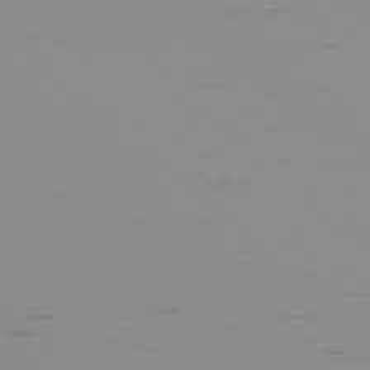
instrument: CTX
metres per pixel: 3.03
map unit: Ap
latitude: -78.1794
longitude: -62.7813
